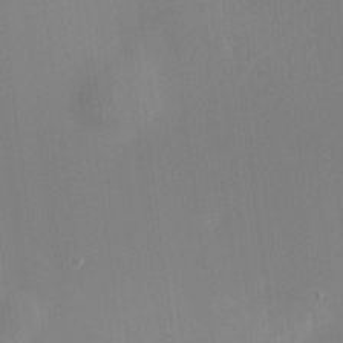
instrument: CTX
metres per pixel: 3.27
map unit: HNhu
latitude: 7.8772
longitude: -5.4426
